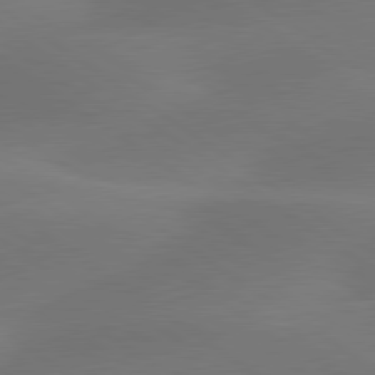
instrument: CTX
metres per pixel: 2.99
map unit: lApd
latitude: 79.8395
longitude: -90.1011
